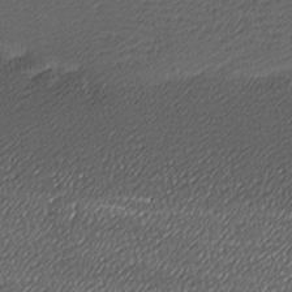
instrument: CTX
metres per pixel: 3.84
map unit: lAa
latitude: -10.6519
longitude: -126.5735
